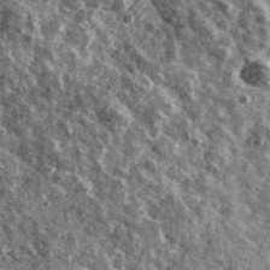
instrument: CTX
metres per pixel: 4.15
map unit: Ave
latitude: 40.4790
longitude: -107.9150
